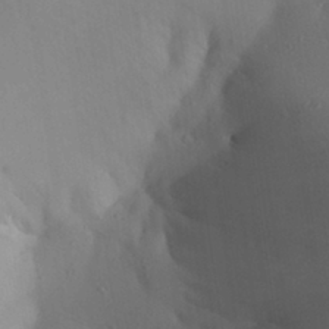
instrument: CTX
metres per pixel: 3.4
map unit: Aa
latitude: 27.2726
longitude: -147.2915
